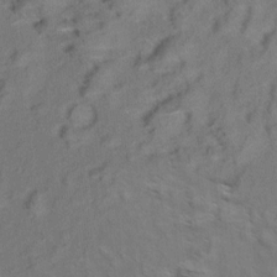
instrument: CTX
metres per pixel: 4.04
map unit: Aa
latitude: 9.6505
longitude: -140.1955
